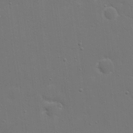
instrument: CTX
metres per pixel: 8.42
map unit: eHh
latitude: 19.5749
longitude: -66.9324
